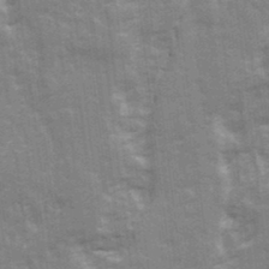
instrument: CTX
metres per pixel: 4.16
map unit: Ave
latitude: 21.8017
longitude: -133.6127
